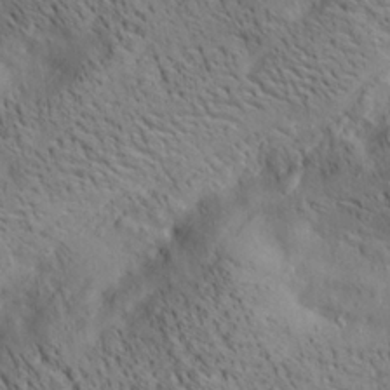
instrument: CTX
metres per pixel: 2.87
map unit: lAa
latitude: 20.1011
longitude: -140.1011
